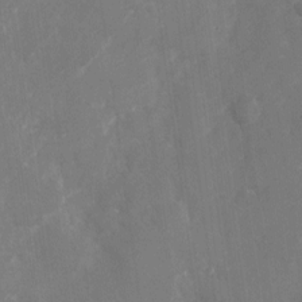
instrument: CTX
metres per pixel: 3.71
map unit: Nhu
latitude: -23.2565
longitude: -72.8380
